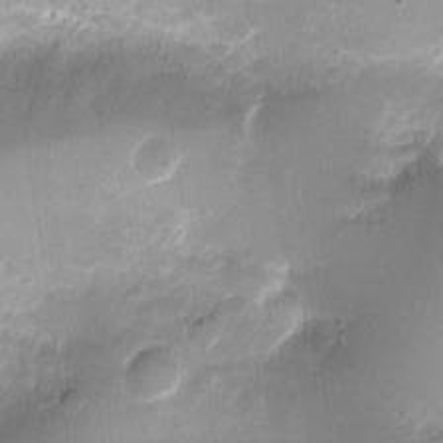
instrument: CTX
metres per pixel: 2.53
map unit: Ht
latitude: -1.7856
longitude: -16.7057
